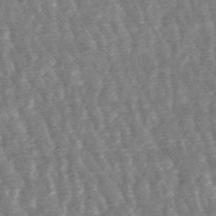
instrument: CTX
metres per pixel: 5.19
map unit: lHb
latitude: -48.0850
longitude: 79.8044
